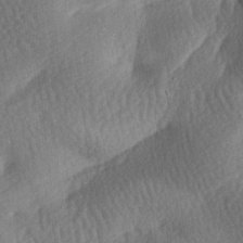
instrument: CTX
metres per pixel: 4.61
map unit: lAa
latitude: -8.1039
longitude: -127.5938
